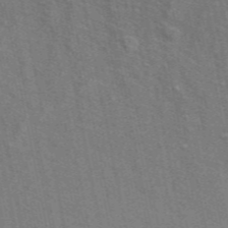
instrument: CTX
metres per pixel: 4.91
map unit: ANa
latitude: 49.2537
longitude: -75.6316
